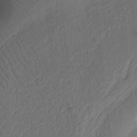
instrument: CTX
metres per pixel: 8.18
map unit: Ht
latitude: 10.7246
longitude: -74.8947
